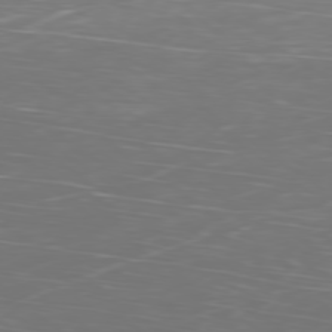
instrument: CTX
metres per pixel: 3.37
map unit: Ap
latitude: -78.8030
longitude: -93.6882
